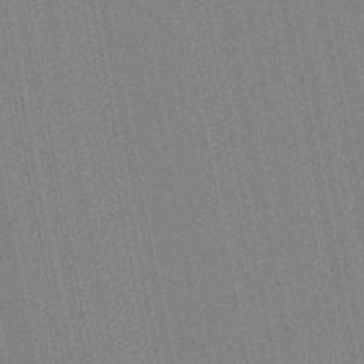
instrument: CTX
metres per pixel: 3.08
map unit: Aa
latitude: 28.8569
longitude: -147.4616
